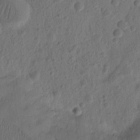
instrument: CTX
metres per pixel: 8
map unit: Ht
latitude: 10.7624
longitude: -75.0647
